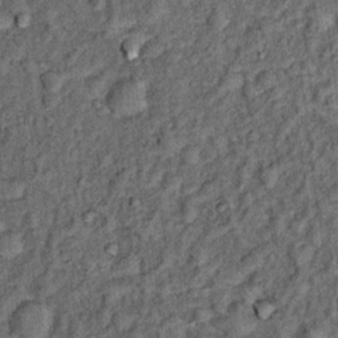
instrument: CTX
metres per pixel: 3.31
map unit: Hto
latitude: 14.1767
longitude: -34.4034
